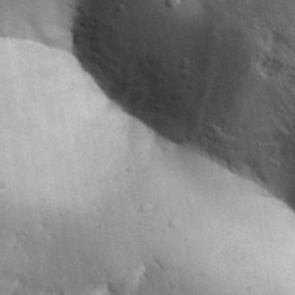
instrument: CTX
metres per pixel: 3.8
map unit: Aa
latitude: 32.9514
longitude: -144.1011
